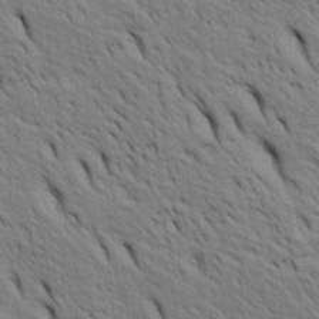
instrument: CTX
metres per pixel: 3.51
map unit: Htu
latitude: -3.8611
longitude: 152.0094
